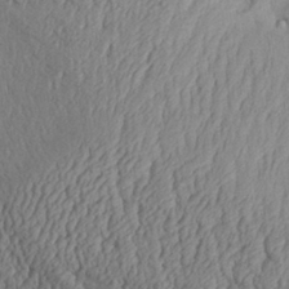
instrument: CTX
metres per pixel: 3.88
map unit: Aa
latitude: 30.1956
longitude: -133.7261
